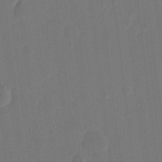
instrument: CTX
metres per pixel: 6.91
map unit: eHh
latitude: 9.4993
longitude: -68.1200
